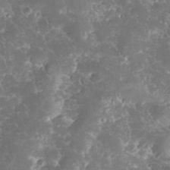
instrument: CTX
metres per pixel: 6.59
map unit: eHh
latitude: 34.5545
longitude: -64.3278
